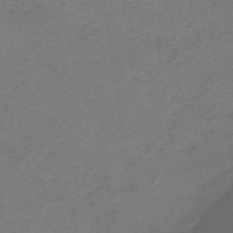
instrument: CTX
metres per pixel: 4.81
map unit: lHb
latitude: -42.1794
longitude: 64.1795
